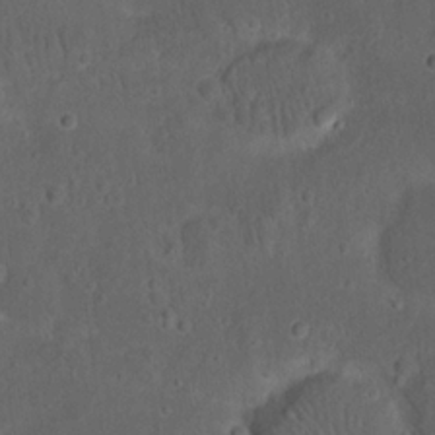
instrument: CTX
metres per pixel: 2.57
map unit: Nhu
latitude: 22.7624
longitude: -71.1781
